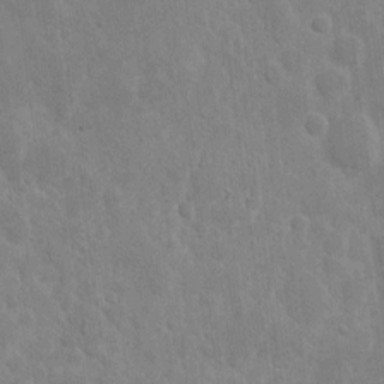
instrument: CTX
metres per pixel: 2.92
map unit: eHh
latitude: 8.1767
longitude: -71.6505
